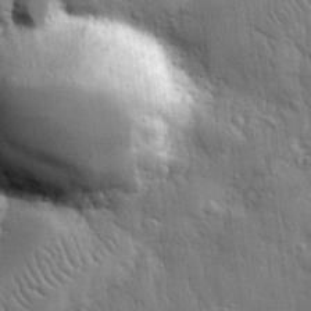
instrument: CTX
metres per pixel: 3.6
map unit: eHh
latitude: 30.8569
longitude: -79.1592
